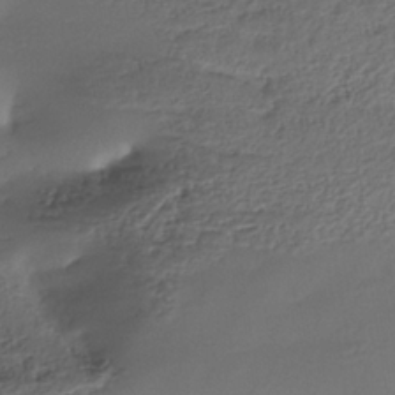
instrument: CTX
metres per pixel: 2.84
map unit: Nhe
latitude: -37.5966
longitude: -119.0458
